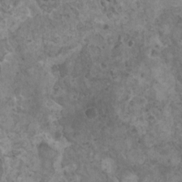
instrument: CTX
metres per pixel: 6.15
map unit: HNhu
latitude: 0.6112
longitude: 3.5021
